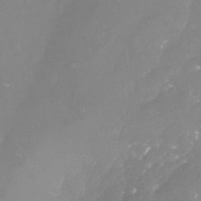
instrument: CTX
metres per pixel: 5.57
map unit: Nhu
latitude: -23.2754
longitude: -57.8394
